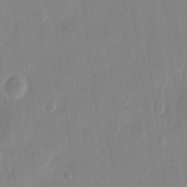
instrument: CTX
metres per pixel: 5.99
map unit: eHh
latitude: 12.3467
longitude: -70.6301
